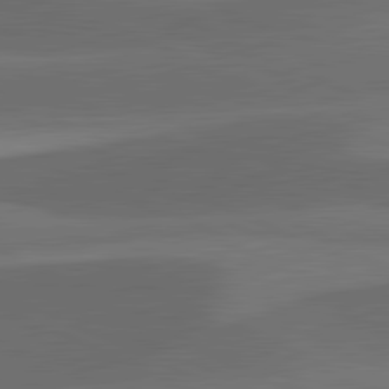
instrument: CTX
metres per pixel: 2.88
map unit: lApd
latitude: 81.6316
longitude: 126.3873
